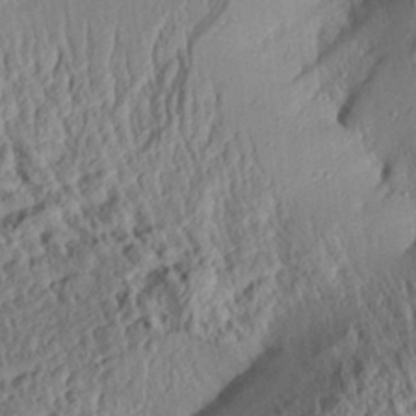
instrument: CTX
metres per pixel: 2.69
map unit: Aa
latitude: 31.9906
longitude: -134.0444
